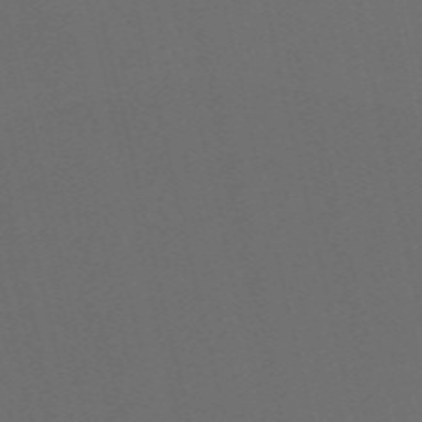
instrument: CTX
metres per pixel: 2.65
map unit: Nve
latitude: -59.8044
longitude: 61.2187
